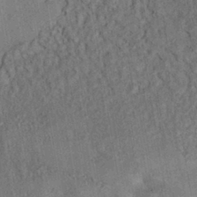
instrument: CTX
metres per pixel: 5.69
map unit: eHh
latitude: -41.4076
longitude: 120.7463
